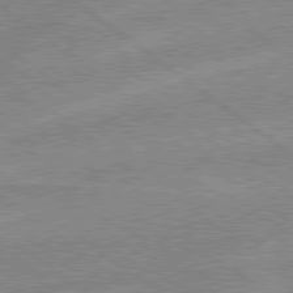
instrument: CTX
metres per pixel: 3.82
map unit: lApd
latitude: 78.9325
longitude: -145.0836
